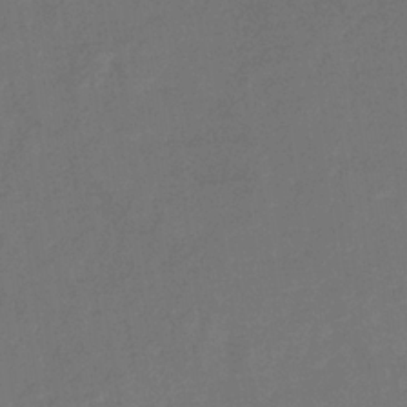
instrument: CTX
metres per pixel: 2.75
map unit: eHb
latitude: -34.4440
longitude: 75.0487
